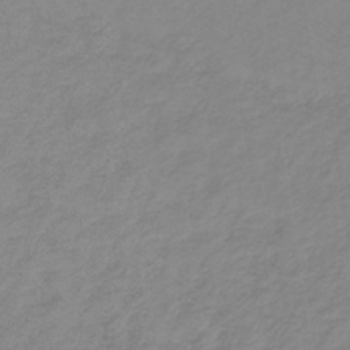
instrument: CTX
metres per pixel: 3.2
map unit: lHb
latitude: -36.1227
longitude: 70.7085
